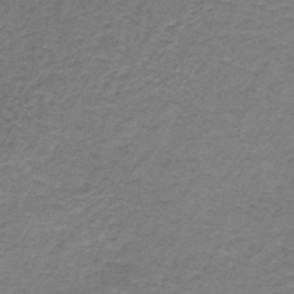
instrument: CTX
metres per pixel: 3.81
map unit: HNb
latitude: -36.5195
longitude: 53.5966
